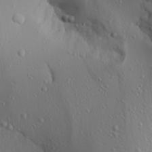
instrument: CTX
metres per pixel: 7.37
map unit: Aa
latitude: 24.5923
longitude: -135.8205
